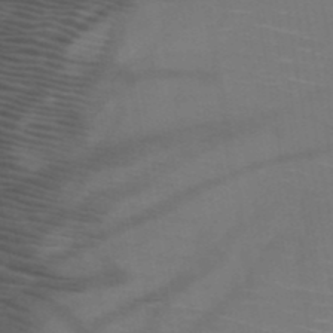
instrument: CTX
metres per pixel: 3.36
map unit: HNb
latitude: -50.8597
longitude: -44.7435
